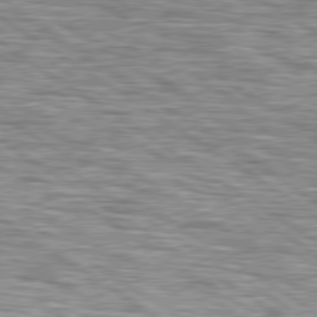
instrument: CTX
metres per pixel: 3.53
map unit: lApd
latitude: 79.5560
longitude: -49.7261
